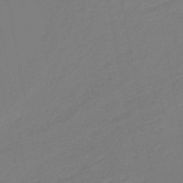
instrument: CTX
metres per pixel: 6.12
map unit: lHb
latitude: -47.0864
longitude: 74.9164
